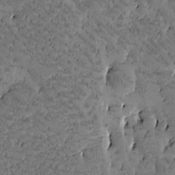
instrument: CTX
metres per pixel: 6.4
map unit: Htu
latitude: -2.6518
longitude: 176.1984
